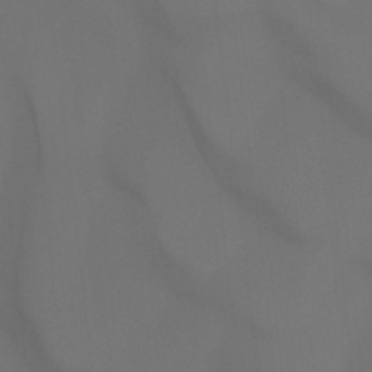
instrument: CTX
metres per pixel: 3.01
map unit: Ht
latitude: -4.8597
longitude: -62.9892
